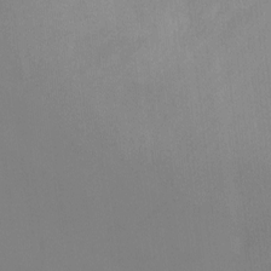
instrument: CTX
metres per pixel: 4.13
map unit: Ht
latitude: -8.6329
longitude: -30.8569
